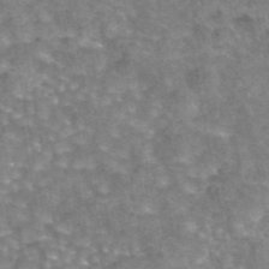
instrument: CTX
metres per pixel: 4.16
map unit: eAb
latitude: 44.3845
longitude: 106.7841
